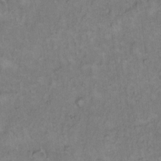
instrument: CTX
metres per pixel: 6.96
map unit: Hto
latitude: 11.6505
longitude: -60.4223
